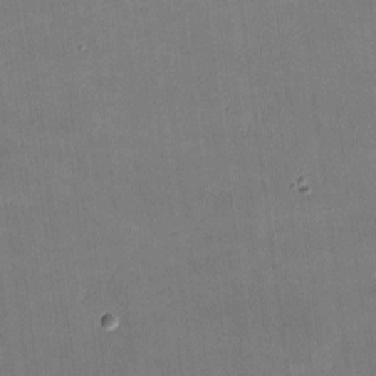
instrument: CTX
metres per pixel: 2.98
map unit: lHvf
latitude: -9.6533
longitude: -100.7435
